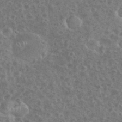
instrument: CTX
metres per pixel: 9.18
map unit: eHh
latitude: 35.0647
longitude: -60.5923
